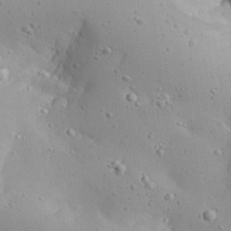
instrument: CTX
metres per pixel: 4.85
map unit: Aa
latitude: 27.1592
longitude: -128.3089
